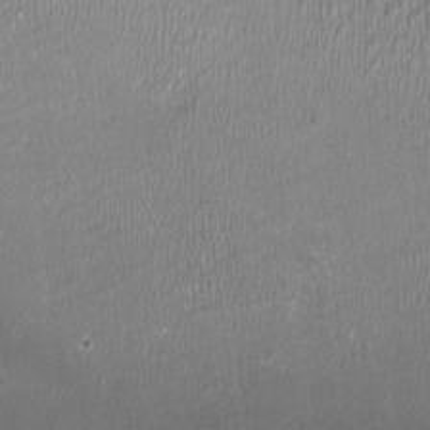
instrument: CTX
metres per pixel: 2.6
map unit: HNhu
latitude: -3.6532
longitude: -3.1781
